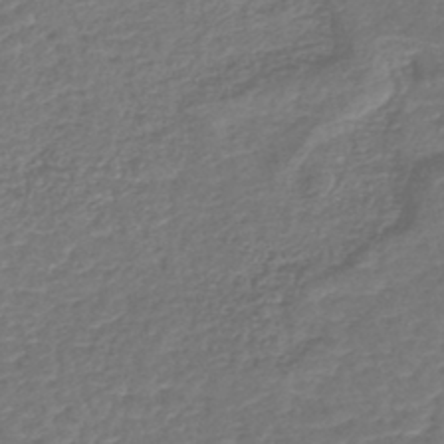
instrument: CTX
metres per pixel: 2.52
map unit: lHb
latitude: -42.8030
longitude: 78.7652
